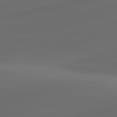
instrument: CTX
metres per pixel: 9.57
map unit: lApd
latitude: 80.9325
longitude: -83.3670
